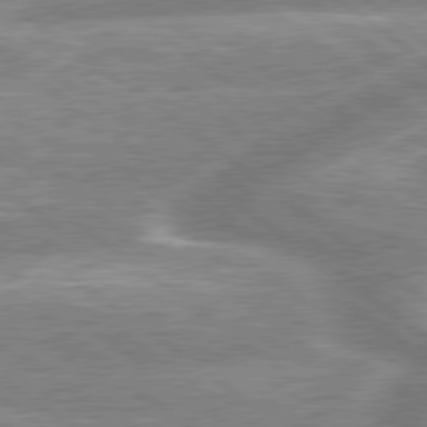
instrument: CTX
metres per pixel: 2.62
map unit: lApd
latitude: 79.1970
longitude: -158.5168
